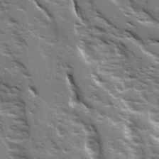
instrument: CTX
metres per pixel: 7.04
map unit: Ave
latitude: 15.0459
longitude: -131.3293
